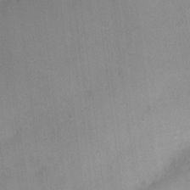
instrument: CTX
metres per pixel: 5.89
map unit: Nhu
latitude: 1.4804
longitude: -16.1388
